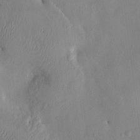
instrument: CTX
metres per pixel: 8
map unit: HNhu
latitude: 3.7260
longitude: -5.0458
